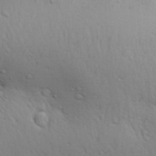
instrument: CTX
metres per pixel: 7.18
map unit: Aa
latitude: 29.7260
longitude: -145.9150
